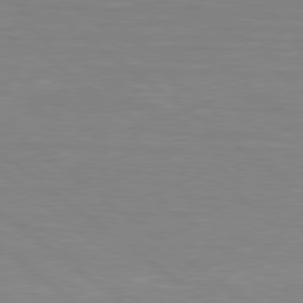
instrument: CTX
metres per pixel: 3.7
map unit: lApd
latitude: 79.0459
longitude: -89.6505
